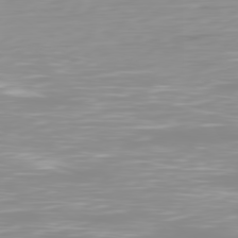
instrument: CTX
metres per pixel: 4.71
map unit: Ap
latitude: -80.1795
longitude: -58.7246
